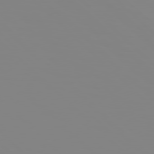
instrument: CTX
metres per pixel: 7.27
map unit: Hpe
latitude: 78.3090
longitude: 179.2187
